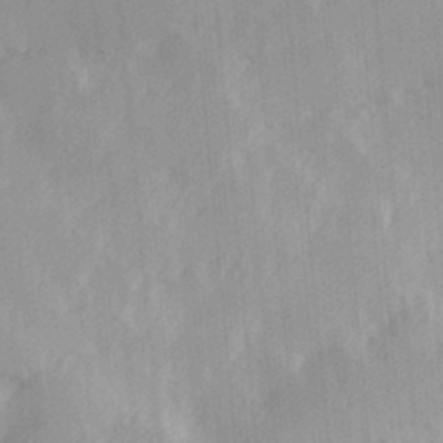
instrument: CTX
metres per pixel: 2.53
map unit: Hve
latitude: 31.1970
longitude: 148.9542
